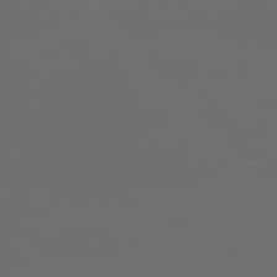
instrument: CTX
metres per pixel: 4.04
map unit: Ap
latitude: -76.2173
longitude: -74.0822
